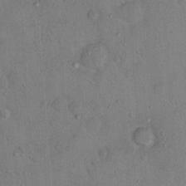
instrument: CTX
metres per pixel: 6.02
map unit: Nhu
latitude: 12.8191
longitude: -27.0648
